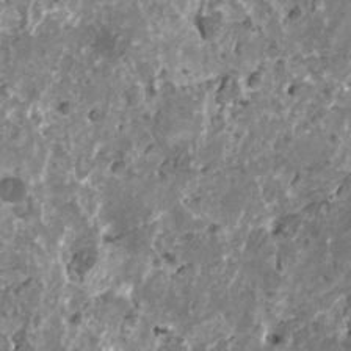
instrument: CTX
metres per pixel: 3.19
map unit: HNhu
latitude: 1.1403
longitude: 6.2739
